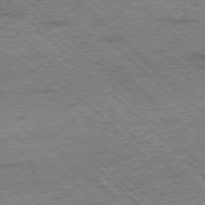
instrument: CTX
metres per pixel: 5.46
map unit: Ap
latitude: -78.2172
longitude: -50.0255
